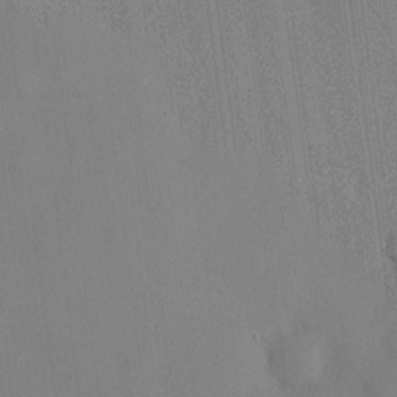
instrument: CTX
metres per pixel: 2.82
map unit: HNhu
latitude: 14.0444
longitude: 14.1606
